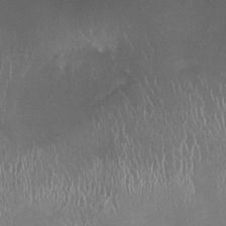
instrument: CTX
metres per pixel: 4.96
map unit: HNhu
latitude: -1.7289
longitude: -0.1577
